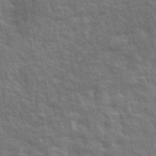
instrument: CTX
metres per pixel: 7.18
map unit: eHh
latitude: 36.6869
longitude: -81.6127
